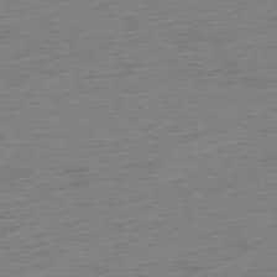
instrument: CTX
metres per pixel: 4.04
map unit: Ap
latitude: -78.6518
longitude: -66.1577
